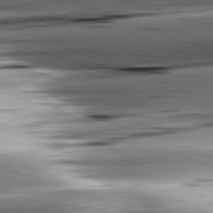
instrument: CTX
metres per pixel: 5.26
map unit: lApd
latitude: 81.5938
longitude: -151.2726
